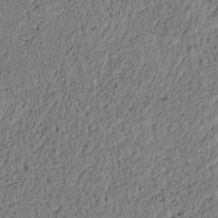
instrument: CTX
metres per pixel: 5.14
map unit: lAvf
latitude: 6.2145
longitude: 164.2173
